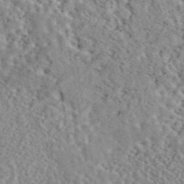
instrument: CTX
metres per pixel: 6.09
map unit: eAb
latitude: 44.6679
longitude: 112.8597
